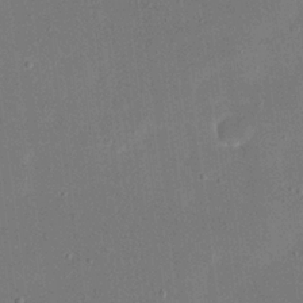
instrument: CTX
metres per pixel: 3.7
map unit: eHh
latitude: 19.4237
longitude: -69.1214
